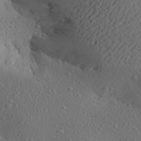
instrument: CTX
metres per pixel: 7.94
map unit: Aa
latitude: 23.4993
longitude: -146.0444
